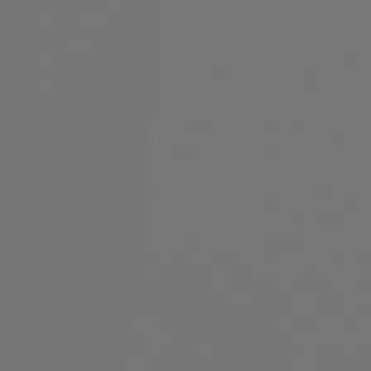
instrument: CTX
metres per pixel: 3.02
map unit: Hpe
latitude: 76.2522
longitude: -138.1011
